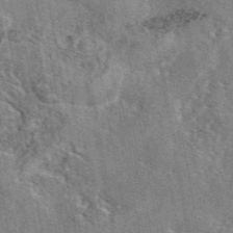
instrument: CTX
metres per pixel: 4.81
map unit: eAb
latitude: 45.7260
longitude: 110.8219
